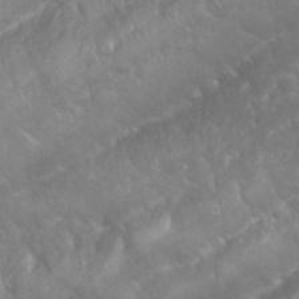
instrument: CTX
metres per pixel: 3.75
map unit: Nhu
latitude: 24.0633
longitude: -60.1955
